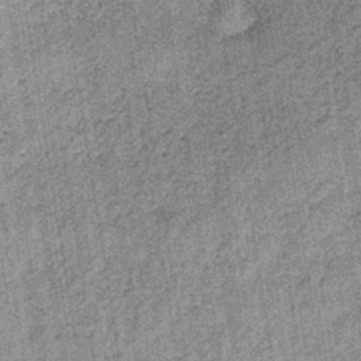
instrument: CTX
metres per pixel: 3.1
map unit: lHb
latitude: -36.7652
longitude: 64.1984
